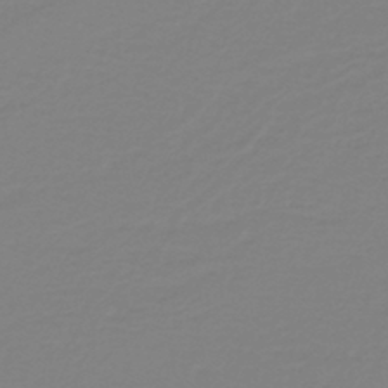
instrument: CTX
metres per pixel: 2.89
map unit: lHb
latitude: -41.3698
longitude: 63.7855
